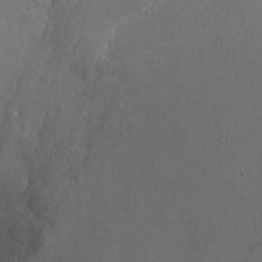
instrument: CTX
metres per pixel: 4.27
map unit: Ht
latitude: -2.7841
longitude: -15.6883
